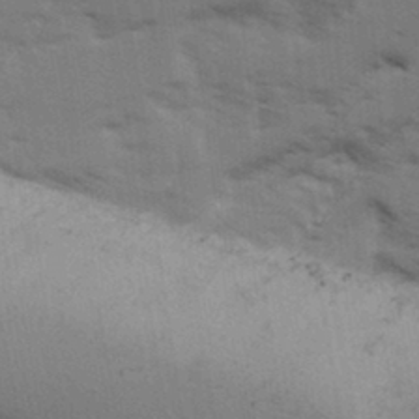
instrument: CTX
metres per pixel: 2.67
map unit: Ave
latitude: 13.7261
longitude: -102.7057
